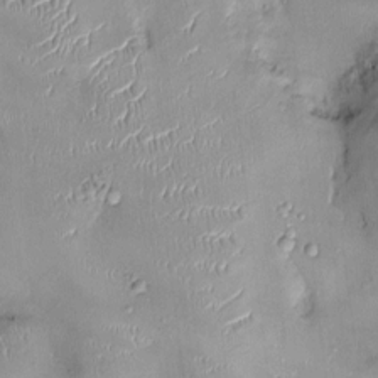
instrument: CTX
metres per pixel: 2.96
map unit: Ht
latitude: -4.7652
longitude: -14.2145
